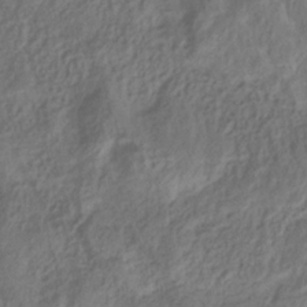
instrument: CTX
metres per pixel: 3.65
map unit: HNhu
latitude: -28.9920
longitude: 66.4818
